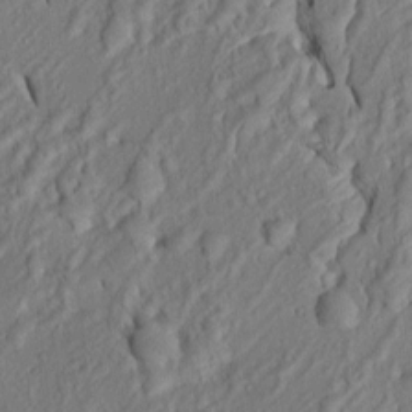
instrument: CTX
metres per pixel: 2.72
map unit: Htu
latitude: 0.9513
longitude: 149.5399
